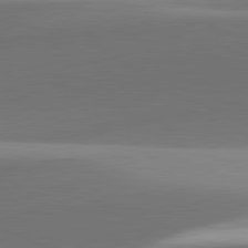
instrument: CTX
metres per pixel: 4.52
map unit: lApd
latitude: 81.9528
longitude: 142.6896
